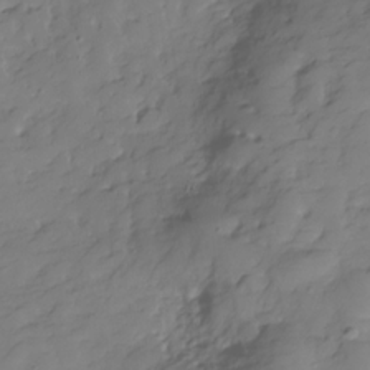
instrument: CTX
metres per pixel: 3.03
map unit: Hve
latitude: -29.2376
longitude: 91.3321
